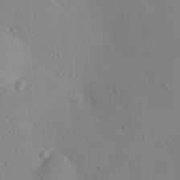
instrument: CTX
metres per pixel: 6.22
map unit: HNhu
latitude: 6.8380
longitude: 12.9920
